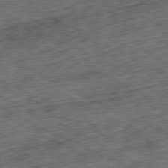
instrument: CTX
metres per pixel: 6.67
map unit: Ap
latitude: -80.6141
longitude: -72.3657
